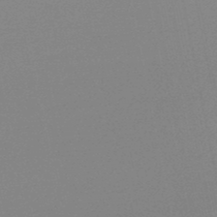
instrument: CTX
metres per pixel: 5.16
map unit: lHb
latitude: -48.5952
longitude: 69.7099
